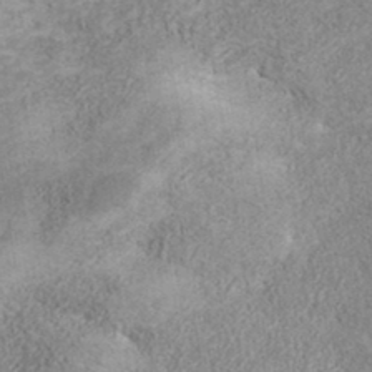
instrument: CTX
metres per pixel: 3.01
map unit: ANa
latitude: 35.3103
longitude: 14.0472
